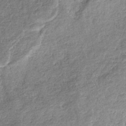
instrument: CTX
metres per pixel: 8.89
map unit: eHb
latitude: -36.2928
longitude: 78.9352
